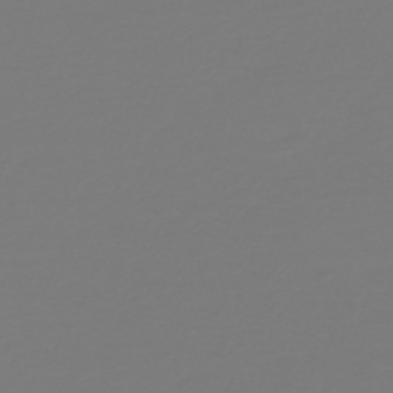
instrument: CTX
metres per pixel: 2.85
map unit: HNb
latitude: -46.2361
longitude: 51.9367
